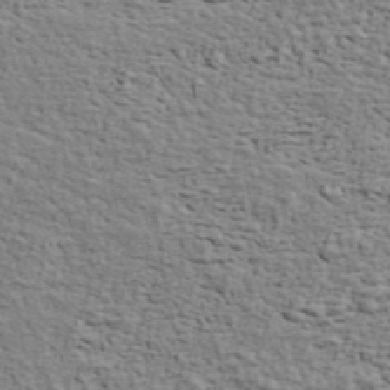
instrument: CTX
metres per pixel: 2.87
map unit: ANa
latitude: 41.3481
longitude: 29.4266
